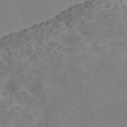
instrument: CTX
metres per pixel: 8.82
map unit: Nve
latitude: -57.2565
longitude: 54.7085
